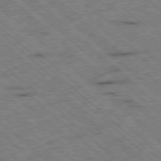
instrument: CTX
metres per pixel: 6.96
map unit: Ap
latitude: -78.6329
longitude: -49.8583
